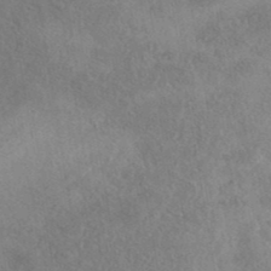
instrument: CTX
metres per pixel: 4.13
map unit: eAb
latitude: 40.1388
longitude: 108.4818
